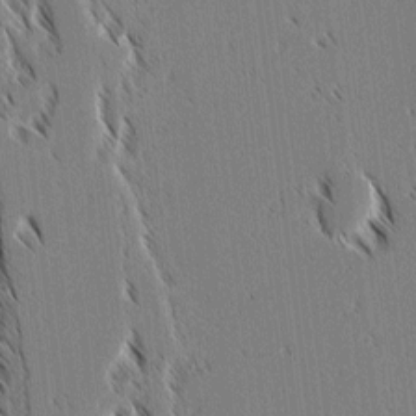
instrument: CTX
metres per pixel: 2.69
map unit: lAvf
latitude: 2.3845
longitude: -106.3278
